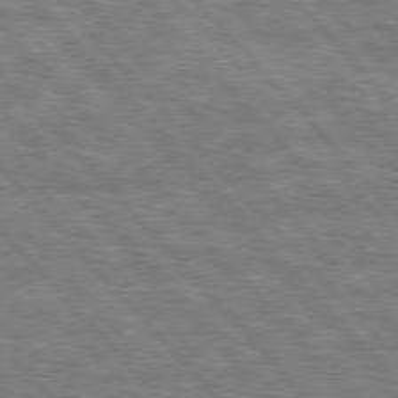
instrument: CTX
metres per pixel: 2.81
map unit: lApd
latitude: 76.3278
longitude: -74.8758
